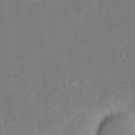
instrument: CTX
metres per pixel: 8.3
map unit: eHh
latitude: 21.5560
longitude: -63.2159
